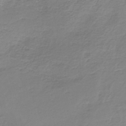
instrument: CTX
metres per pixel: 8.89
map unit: HNb
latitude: -34.3306
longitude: 53.2187
